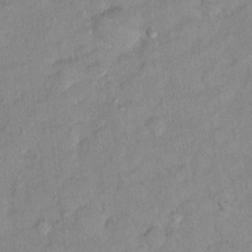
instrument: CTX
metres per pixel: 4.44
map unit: Hto
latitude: 12.1200
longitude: -37.6127
